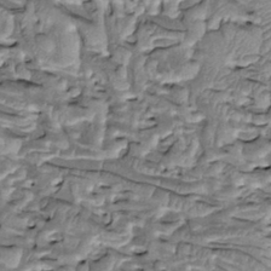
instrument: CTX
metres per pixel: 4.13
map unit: Htu
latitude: -2.9541
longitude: 150.2928
